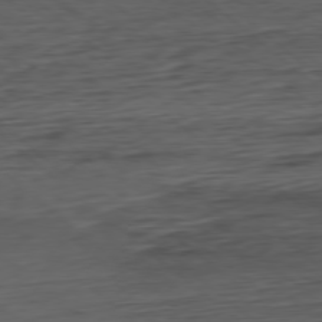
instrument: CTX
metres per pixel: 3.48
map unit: Ap
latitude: -78.6896
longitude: -92.7435
